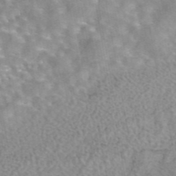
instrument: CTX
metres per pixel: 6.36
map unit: eAb
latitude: 44.0822
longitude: 108.7652
